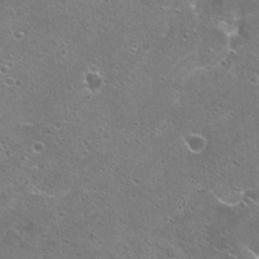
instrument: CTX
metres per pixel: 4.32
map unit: Hto
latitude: 22.6679
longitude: -42.3656
